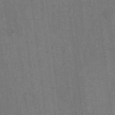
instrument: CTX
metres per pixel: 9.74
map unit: Ht
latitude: -9.5210
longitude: -36.2334
